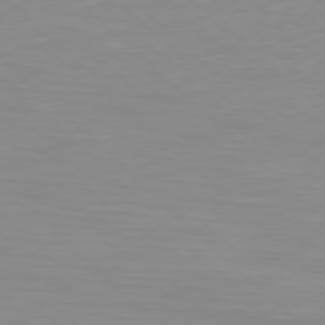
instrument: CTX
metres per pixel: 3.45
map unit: Hpe
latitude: 77.8394
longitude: -124.1011
